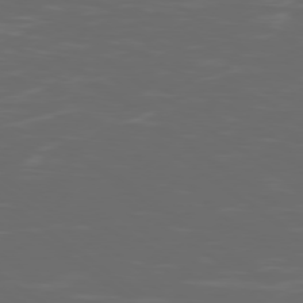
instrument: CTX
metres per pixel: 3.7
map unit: Ap
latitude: -79.1431
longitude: -103.1970
